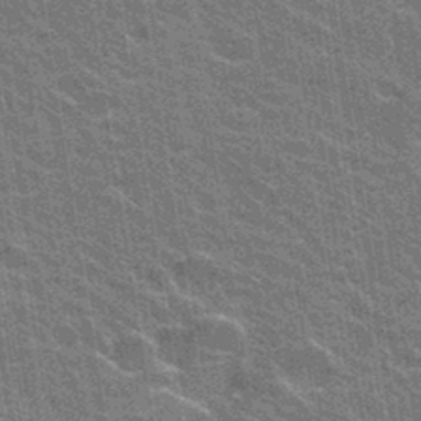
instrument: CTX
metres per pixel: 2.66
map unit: Hto
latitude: 31.0648
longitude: -43.1781
